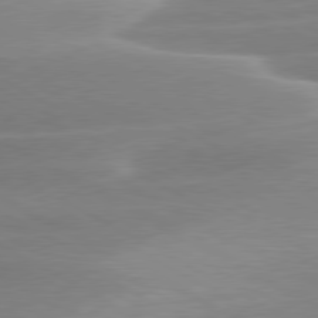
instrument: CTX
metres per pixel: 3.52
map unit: lApd
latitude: 79.7450
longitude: -114.5734
